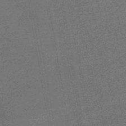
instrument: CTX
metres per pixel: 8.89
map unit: HNhu
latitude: -43.9556
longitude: 99.1998
